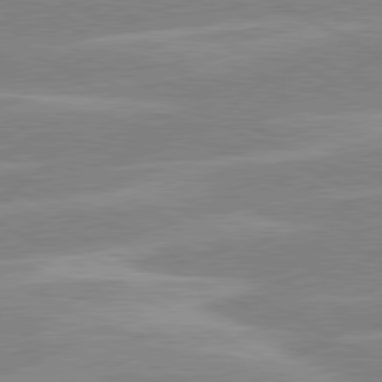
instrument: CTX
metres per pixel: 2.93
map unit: lApd
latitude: 80.5735
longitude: -124.5923
